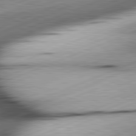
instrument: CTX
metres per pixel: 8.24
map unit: lApd
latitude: 81.8205
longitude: -165.7450
